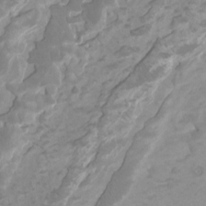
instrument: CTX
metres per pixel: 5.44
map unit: Ht
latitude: -2.5762
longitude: -17.7639
